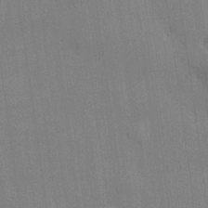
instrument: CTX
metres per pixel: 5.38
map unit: lHvf
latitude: 20.8380
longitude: 143.0297
